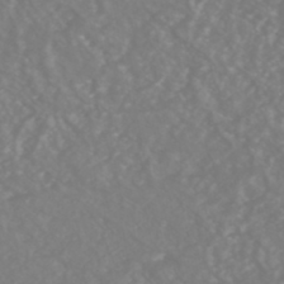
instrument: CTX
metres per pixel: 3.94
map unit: HNhu
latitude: -46.7463
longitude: 97.3132
